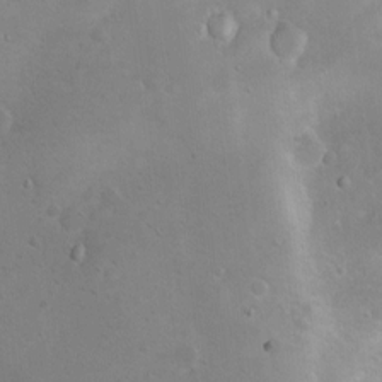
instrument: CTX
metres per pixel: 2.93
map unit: Nhu
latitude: 4.0444
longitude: -27.6127
